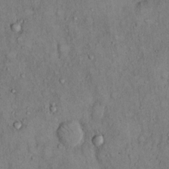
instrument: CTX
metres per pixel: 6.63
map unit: Hto
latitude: 11.7639
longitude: -60.1955
